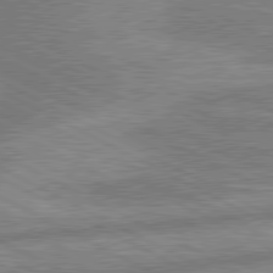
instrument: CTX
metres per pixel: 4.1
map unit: lApd
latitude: 80.5168
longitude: -167.5371
